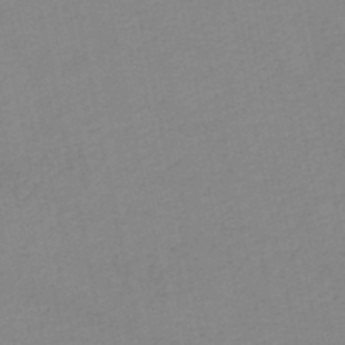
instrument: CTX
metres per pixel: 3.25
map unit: lHb
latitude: -46.6896
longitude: 61.2187
